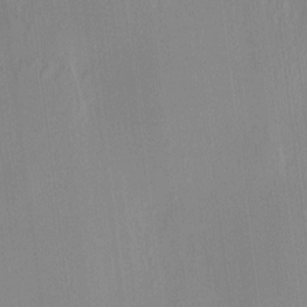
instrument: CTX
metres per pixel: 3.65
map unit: HNhu
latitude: 8.3090
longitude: 13.8234
